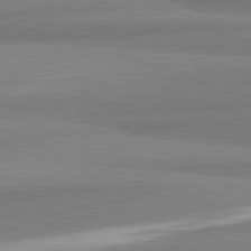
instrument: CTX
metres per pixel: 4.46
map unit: lApd
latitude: 82.2144
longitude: 174.0472
